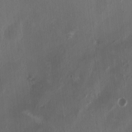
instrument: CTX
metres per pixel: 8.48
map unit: HNhu
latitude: 1.1970
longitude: -3.7260
